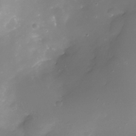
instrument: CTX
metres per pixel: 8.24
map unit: Nhe
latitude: -33.1998
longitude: -116.8191
